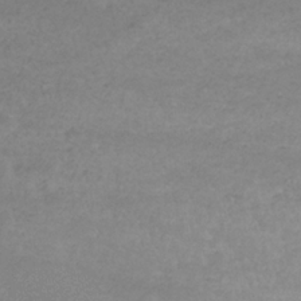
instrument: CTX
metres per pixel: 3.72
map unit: eHb
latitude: -33.3321
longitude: 69.9745
